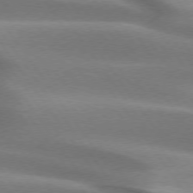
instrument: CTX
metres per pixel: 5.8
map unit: lApd
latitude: 74.3656
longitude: -49.5560
